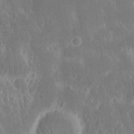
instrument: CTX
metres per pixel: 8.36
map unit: eHh
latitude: 15.3293
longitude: -72.9892
